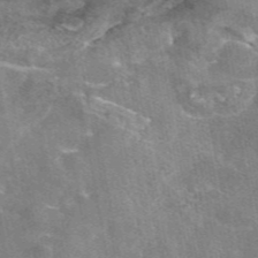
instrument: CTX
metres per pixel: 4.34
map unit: eAb
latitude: 46.1389
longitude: 123.5210
